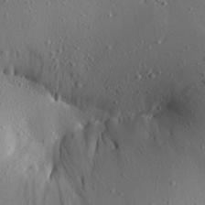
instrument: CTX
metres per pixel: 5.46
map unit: Aa
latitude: 22.4223
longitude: -142.4601
